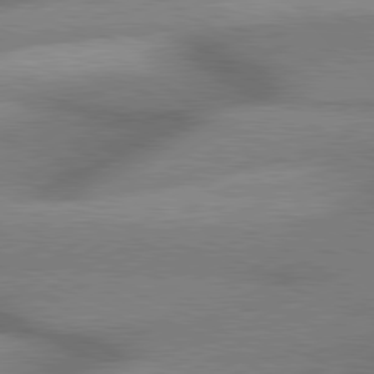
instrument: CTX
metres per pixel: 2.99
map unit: lApd
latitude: 80.1200
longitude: -118.2333
